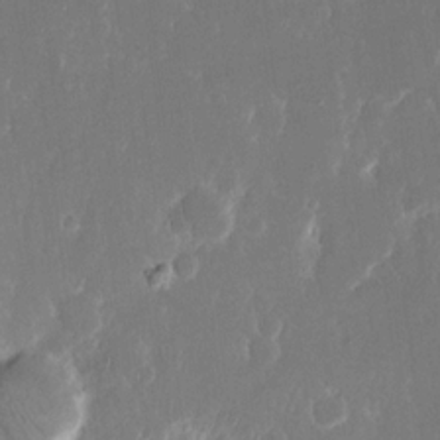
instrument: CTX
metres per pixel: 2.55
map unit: eHh
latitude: 16.1767
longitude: -72.5924
